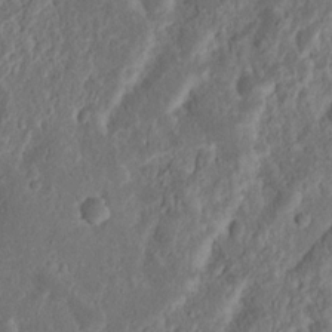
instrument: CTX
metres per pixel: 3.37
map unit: Nhu
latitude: 13.5560
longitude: -73.7828
